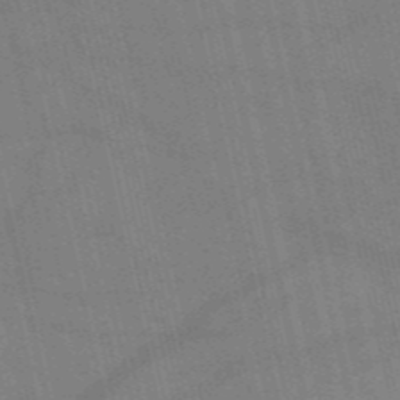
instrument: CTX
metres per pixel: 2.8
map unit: HNb
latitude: -53.0675
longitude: -40.9702
